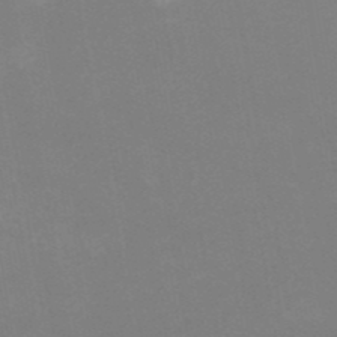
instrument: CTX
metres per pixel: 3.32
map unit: HNb
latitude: -50.5385
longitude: -50.6868
